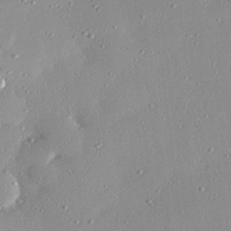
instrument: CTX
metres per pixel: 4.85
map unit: eHh
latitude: 24.7624
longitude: -88.9136
